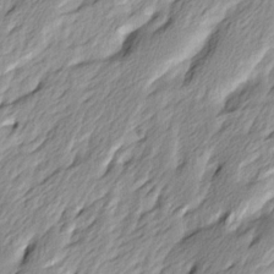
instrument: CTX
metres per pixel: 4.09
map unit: Ave
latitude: 15.2726
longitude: -135.9528
